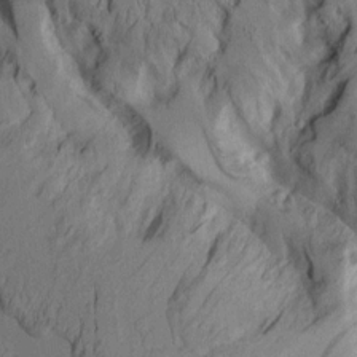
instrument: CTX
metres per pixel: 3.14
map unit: Aa
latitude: 8.8191
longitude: -127.2915
